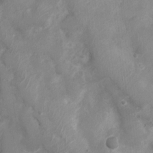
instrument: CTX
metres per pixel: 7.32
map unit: Nhu
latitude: 5.4237
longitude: -17.1970
